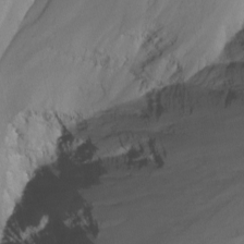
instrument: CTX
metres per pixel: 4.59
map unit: Nhu
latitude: -12.5385
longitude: -74.4412
